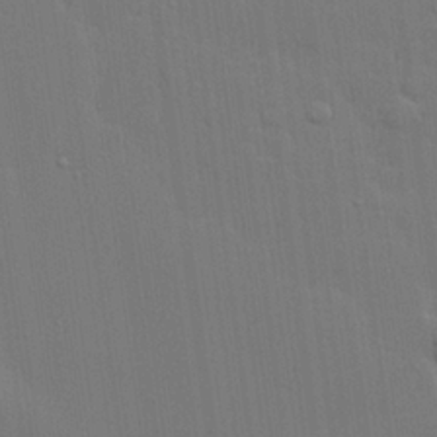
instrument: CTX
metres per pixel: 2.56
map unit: lHvf
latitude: 22.5357
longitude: 142.2550
